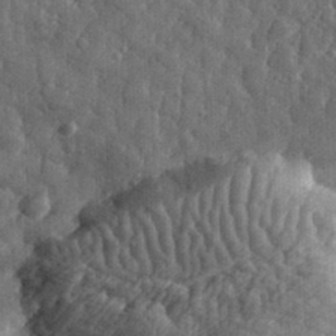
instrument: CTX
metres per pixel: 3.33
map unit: eHh
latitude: 34.3278
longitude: -80.1389
